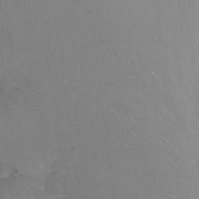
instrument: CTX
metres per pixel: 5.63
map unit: Nhu
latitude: -13.6533
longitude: -57.2725
